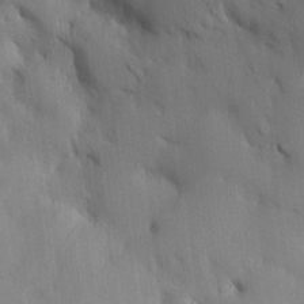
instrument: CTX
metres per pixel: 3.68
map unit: HNhu
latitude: 14.0255
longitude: 11.8422
